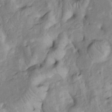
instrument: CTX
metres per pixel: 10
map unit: Htu
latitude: -6.2172
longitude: 152.6518
